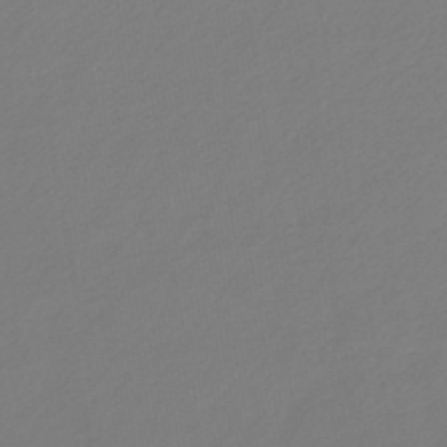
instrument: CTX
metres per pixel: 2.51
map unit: lHb
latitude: -46.9352
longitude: 72.6518
